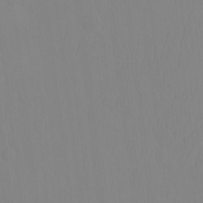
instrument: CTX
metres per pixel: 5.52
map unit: HNhu
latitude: -4.0283
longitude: 14.4818
